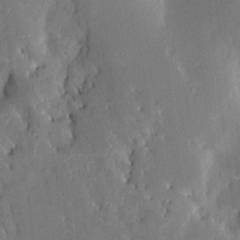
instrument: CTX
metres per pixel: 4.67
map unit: Aa
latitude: 15.3860
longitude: -148.5357
